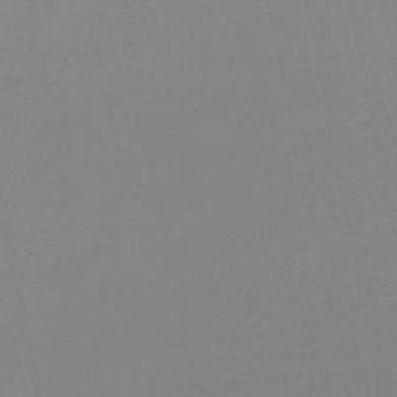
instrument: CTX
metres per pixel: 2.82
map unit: lHb
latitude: -48.5952
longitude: 69.7288
